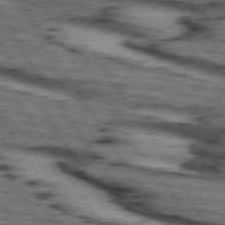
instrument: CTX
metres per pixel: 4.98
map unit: lApd
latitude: 73.8584
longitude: -72.7247
